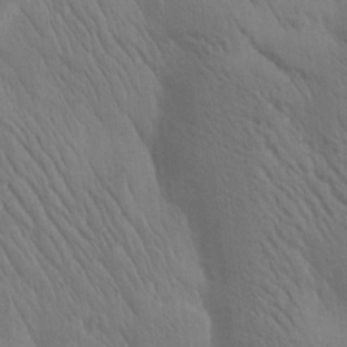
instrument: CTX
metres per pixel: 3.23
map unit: Htu
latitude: -0.3496
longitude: 172.2172
